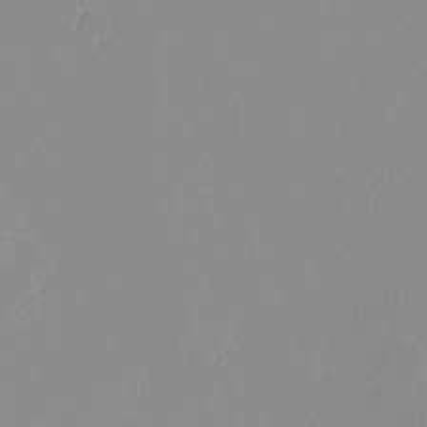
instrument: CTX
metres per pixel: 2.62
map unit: eHh
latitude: -4.5762
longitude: -80.1767
